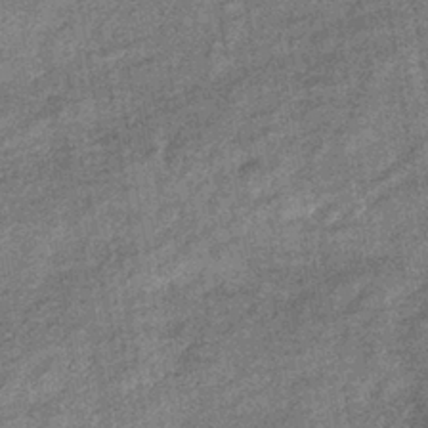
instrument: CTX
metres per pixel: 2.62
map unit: eHb
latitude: -39.1053
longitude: 79.4076
